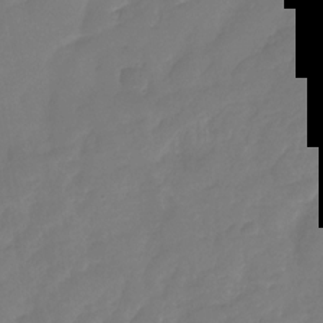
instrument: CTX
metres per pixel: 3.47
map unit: Nhu
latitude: -30.0472
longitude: -63.4994
